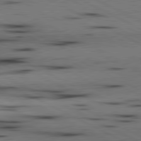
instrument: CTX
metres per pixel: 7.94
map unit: lApd
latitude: 80.7246
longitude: 156.3117
